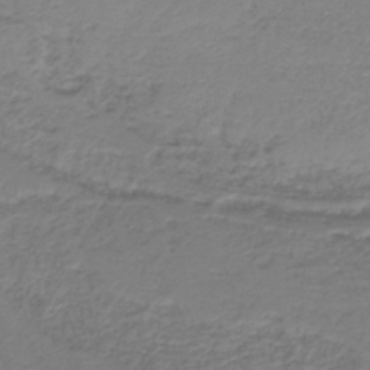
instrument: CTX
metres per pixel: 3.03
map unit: HNb
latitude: -39.3321
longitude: 50.0472
